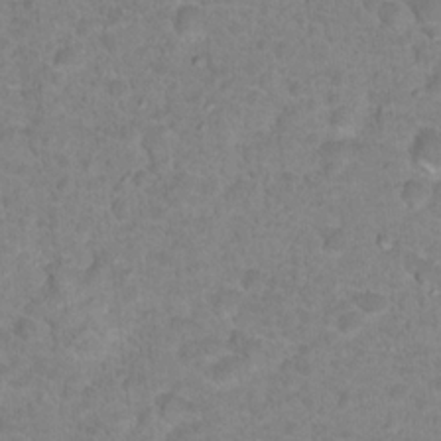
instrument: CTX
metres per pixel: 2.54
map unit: Hto
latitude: 17.8017
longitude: -34.4790
